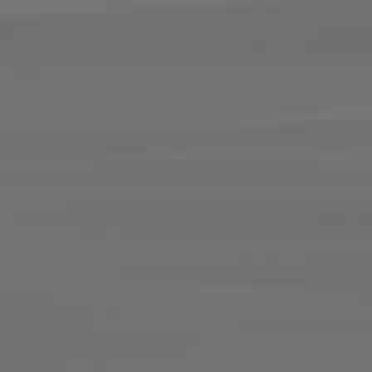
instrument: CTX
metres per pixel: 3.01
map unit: lApd
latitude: 82.8757
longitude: 162.4629
